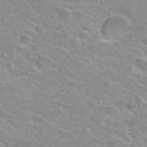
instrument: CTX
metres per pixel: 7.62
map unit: Nhu
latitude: 30.4790
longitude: -50.2711
